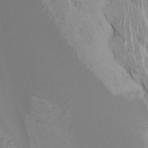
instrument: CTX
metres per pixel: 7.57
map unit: Htu
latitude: -7.7666
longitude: -65.7827
